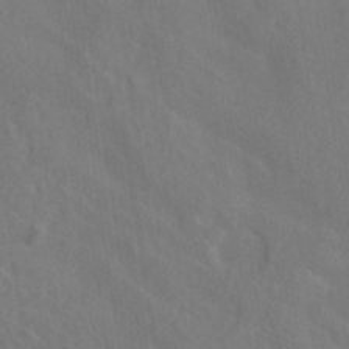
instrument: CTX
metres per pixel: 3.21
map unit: ANa
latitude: -36.6896
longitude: 95.5021
